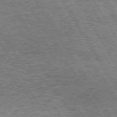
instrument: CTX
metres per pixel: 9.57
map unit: Hpe
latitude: 73.6127
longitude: -134.7246
